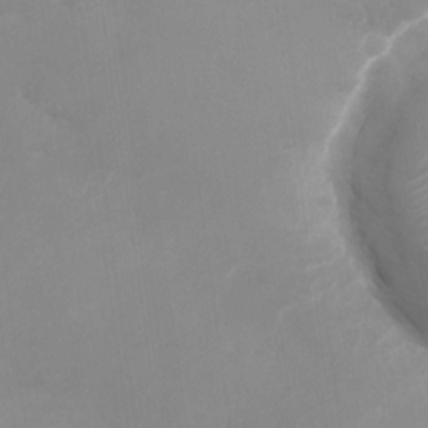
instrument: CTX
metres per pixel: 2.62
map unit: Nhu
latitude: -27.4454
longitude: -75.3671
